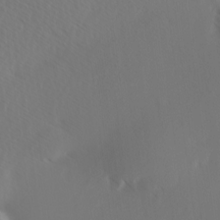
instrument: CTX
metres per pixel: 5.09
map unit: Hve
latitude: 13.8017
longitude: -91.1970
